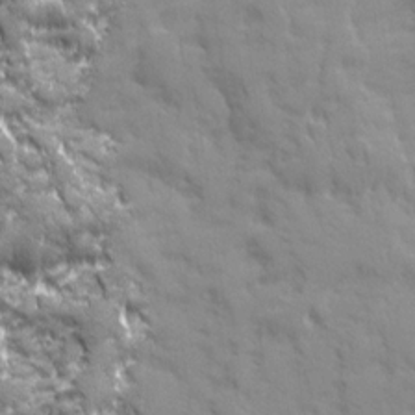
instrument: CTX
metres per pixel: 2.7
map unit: Ave
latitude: 19.7260
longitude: -134.0444
